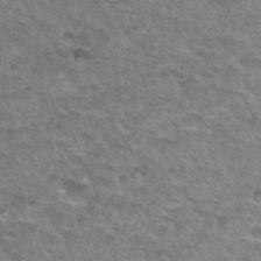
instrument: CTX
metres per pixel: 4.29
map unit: Hto
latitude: 32.7624
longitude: -49.1214
